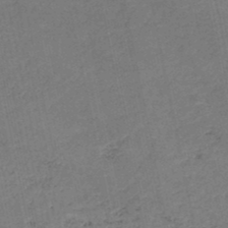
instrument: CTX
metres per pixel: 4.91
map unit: HNb
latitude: -48.5196
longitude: 58.8219
